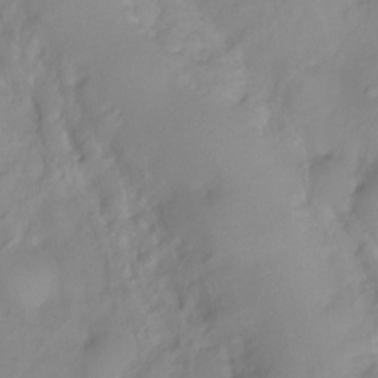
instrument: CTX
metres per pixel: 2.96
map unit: Ht
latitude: -6.7463
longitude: -29.4237
